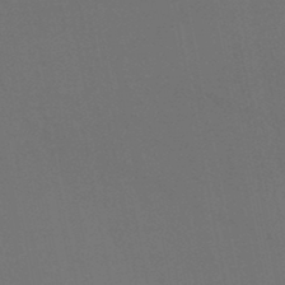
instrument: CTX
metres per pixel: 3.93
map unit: lHb
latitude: -47.1053
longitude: 68.8974
